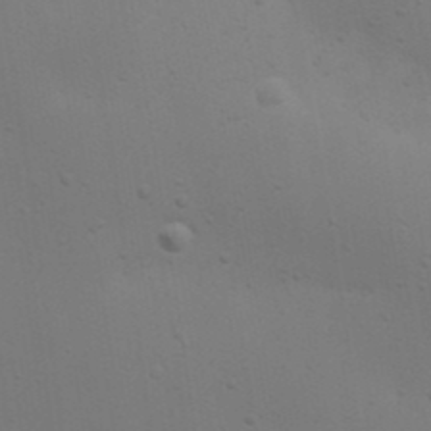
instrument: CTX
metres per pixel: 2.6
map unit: Nhu
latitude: 22.1956
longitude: -73.0270
